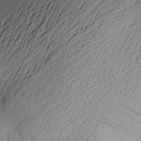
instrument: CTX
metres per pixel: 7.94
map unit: Aa
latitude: 23.1403
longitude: -149.8961
